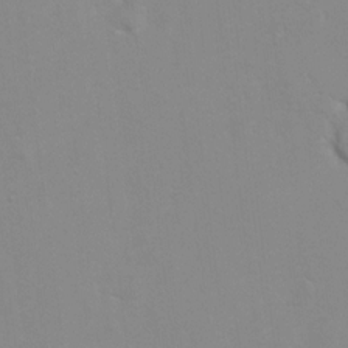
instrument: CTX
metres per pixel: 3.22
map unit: Hto
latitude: 7.8961
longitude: -34.9135
